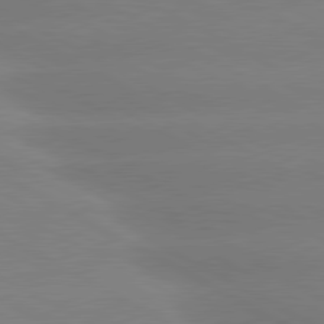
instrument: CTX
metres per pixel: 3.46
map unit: lApd
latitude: 80.4601
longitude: -147.5183
